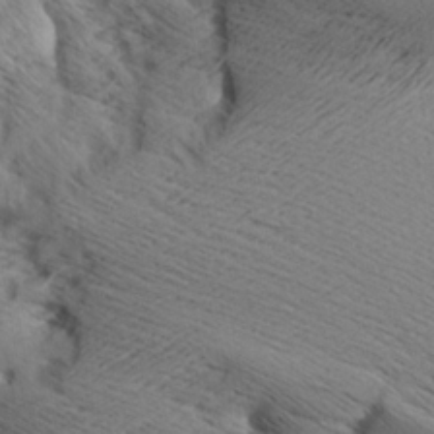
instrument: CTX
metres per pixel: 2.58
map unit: Aa
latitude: 7.7639
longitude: -141.0458
